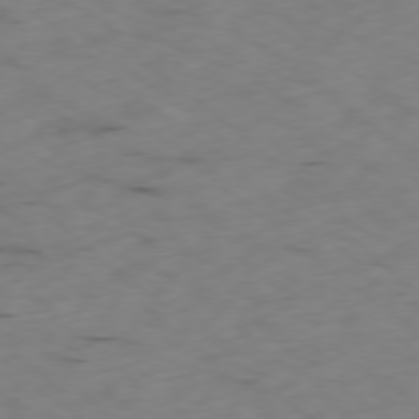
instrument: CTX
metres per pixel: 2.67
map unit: Ap
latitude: -78.5007
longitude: -74.1011
